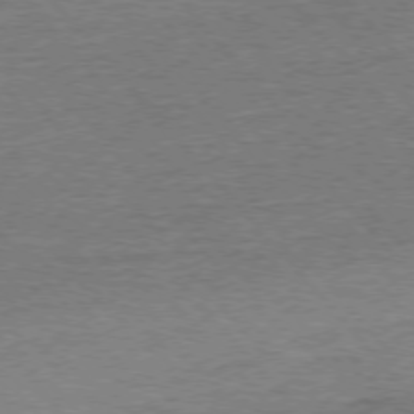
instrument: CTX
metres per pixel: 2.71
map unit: Ap
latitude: -77.1053
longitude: -96.2145
